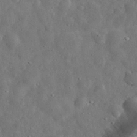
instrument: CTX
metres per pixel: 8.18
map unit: eHh
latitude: 32.7246
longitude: -74.6491
